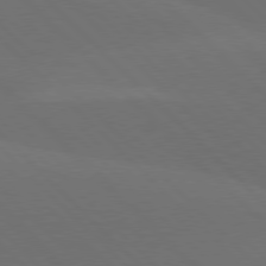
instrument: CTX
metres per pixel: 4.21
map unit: lApd
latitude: 77.7638
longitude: -52.8758
